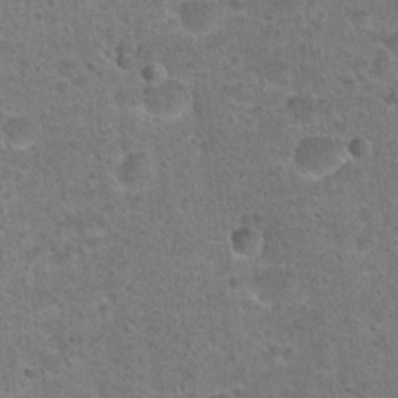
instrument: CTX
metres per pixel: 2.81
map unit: Hto
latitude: 22.0822
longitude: -48.8569
